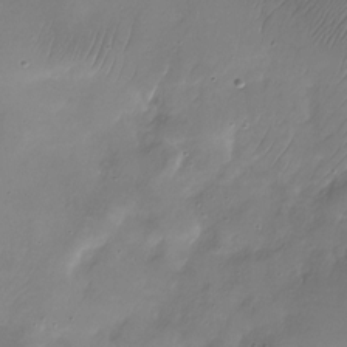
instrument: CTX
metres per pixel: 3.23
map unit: Nhu
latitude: -27.5021
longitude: -59.9717
